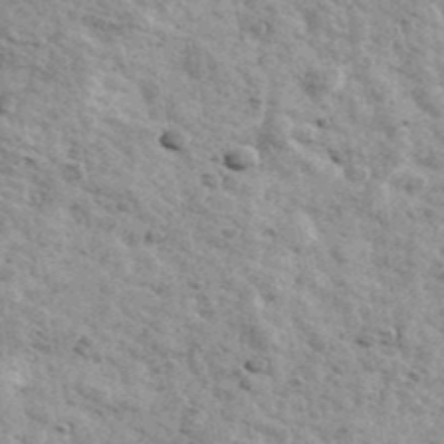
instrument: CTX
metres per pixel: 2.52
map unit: Ave
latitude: 41.7638
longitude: -108.7435
